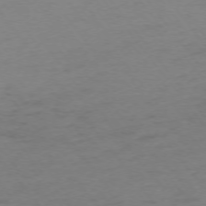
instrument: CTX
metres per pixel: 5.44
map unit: Ap
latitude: -75.1054
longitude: -72.8569
